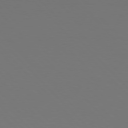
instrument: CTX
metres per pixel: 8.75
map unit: Hpe
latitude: 76.8947
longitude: -167.4048
